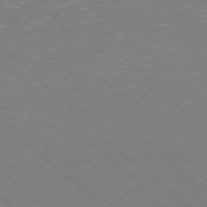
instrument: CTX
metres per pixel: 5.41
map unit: Hpe
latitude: -78.0661
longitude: 14.9353
